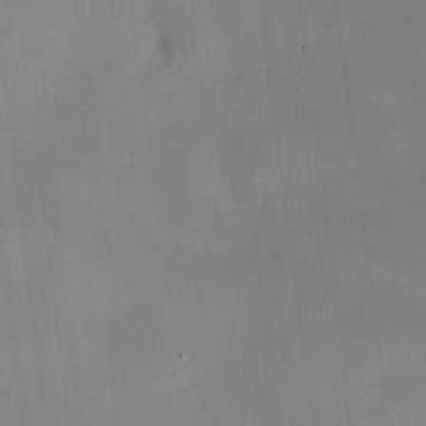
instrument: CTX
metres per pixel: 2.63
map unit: HNhu
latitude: 8.8947
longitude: 10.2740
